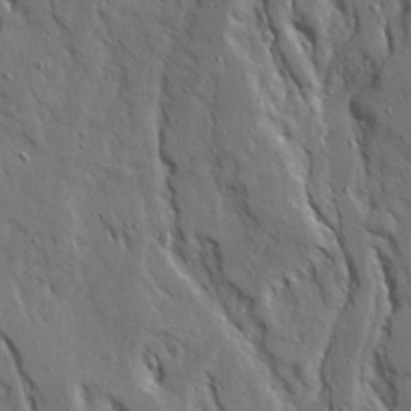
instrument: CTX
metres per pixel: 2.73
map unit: Ave
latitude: 23.2537
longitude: -131.3293
